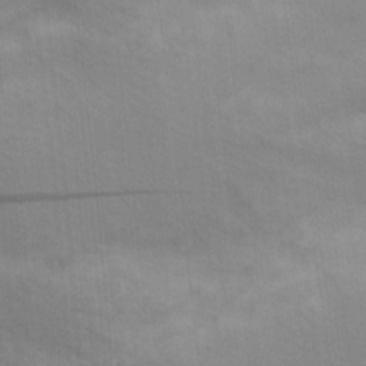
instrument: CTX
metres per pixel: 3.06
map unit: Hve
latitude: 13.3482
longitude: -91.8016
